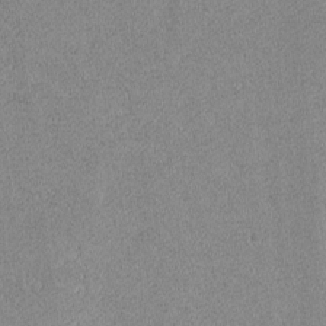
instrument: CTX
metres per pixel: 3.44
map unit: lAvf
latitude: -8.6707
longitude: -112.6490
